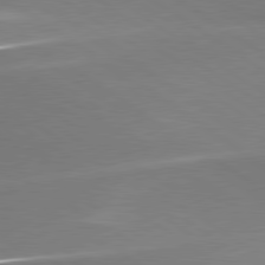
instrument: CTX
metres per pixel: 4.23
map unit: lApd
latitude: 79.8017
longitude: 178.6707
